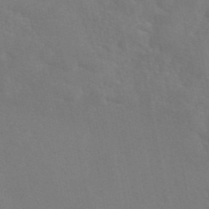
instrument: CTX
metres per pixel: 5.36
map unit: eAb
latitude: 46.0822
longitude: 112.5385
